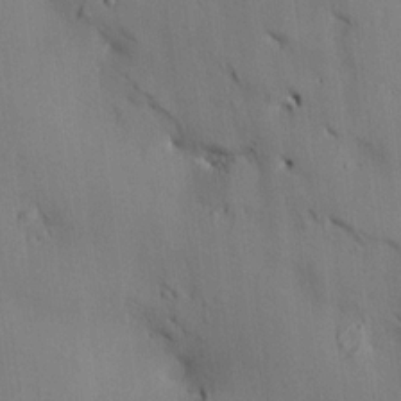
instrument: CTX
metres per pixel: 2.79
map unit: HNhu
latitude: 14.2901
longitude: 11.7856
